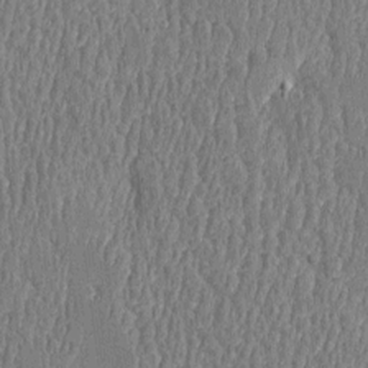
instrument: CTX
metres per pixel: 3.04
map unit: Htu
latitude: -5.5021
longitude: 176.0661
